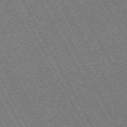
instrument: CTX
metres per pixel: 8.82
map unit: Hpe
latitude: -71.7478
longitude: 11.2187
